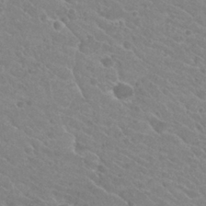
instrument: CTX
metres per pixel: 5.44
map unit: Hto
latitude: 26.4790
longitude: -36.0444
